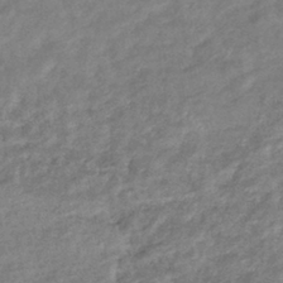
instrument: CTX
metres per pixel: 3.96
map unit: eHb
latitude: -39.5210
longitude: 81.2376
